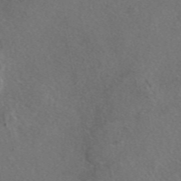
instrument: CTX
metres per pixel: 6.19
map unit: eAb
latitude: 48.2711
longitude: 108.5763
